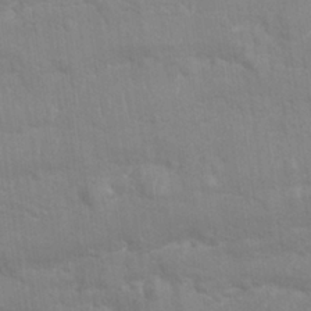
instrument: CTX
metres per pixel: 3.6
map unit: Nhu
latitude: 26.3089
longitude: -62.2523
